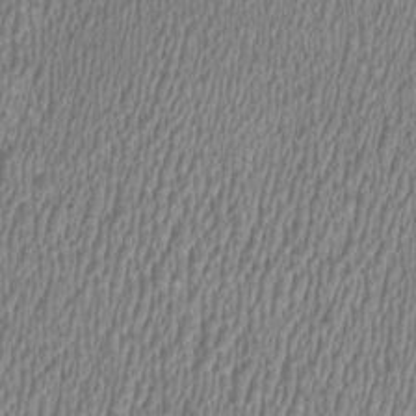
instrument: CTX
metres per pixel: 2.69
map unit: HNhu
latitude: 0.5545
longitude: -0.4601
